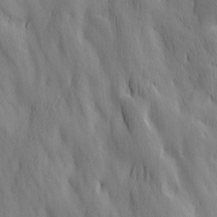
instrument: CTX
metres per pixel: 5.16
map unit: Ave
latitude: 13.1781
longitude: -105.1592
